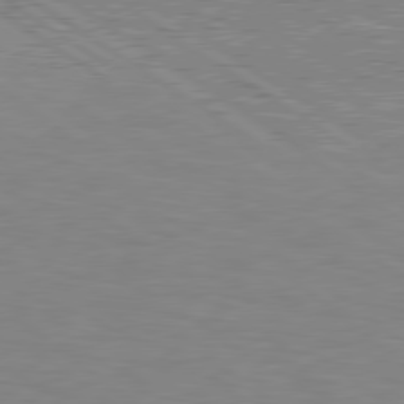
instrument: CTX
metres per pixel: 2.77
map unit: lApd
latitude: 79.1403
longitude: -162.2901
